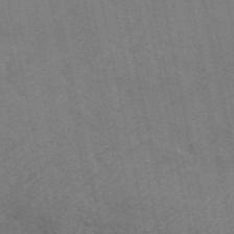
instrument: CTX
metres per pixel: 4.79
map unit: ANa
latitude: 49.8394
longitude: -72.1578
